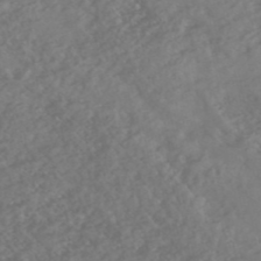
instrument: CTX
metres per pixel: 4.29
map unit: eHh
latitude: -51.1053
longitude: -24.0255
